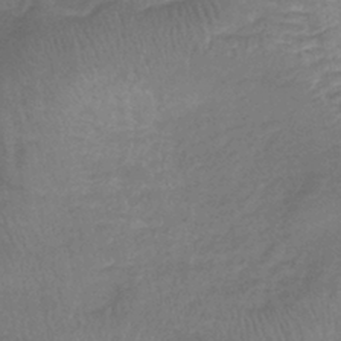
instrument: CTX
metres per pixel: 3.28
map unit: lHb
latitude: -41.1620
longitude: 73.8422
